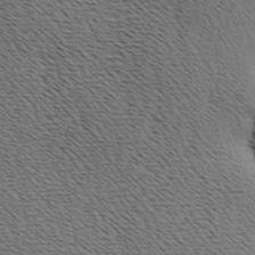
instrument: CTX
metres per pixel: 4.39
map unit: Hve
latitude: 3.5749
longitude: -125.0269
